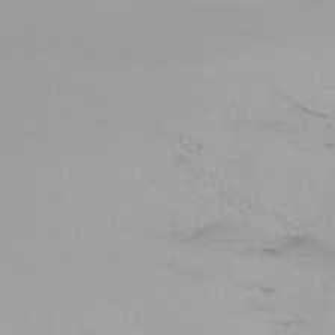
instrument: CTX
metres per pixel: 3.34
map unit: Nhu
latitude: -6.7841
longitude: -82.5356
